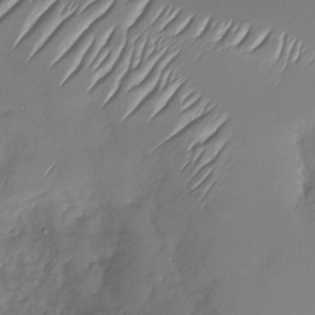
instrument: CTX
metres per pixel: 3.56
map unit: Nhu
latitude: -28.7085
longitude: -61.7638
